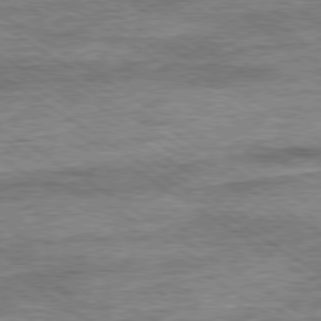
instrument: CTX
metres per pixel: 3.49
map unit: Ap
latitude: -79.8044
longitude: -78.5924
